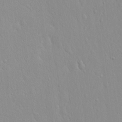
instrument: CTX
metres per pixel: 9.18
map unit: Hto
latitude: 17.6883
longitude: -57.7827
